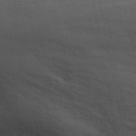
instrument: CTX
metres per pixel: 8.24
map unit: ANa
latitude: 49.6316
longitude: -79.9906
